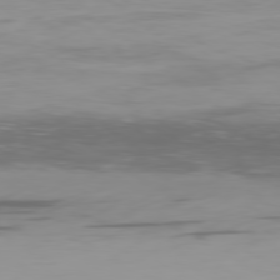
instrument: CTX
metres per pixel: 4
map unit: Ap
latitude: -79.4454
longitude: -77.1025
